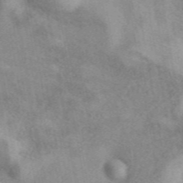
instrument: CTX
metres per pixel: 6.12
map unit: eAb
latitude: 40.1388
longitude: 109.6533
